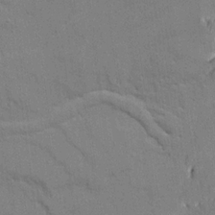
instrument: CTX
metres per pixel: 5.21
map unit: Ave
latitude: 21.8961
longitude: -130.0444
